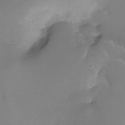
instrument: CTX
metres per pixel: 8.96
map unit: Ht
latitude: -12.5763
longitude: -44.9136
